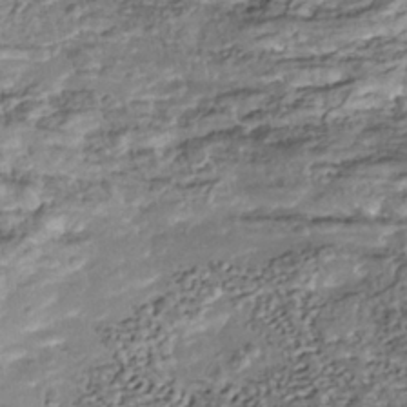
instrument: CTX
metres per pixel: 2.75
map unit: Nhu
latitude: -38.2929
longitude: -81.3482
